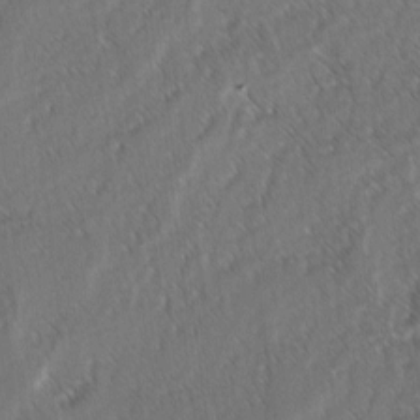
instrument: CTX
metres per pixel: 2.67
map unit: lAvf
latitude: -3.4076
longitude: -114.1010
